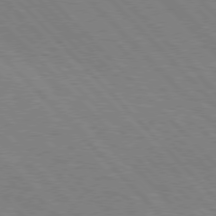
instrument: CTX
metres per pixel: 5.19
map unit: Hpe
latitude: 76.8002
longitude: -126.6302
